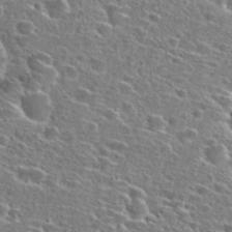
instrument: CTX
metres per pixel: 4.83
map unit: Hto
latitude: 26.4034
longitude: -47.1404
